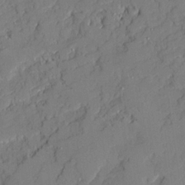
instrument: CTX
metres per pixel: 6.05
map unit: Ave
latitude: 22.1011
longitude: -129.2537
